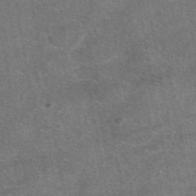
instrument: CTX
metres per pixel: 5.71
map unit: eAb
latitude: 48.2711
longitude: 113.1809
